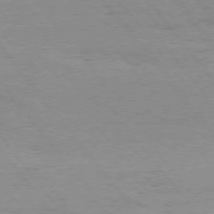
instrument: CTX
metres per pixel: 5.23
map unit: Hpe
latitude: 75.5371
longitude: -143.4427
